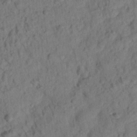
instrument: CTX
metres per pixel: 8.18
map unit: lHvf
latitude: 15.1781
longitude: 178.1794
